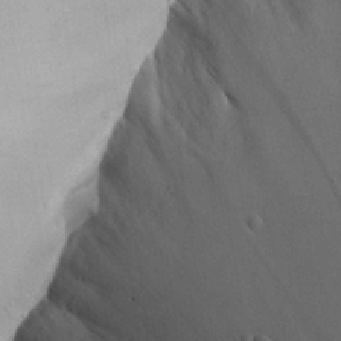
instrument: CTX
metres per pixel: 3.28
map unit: Aa
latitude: 24.3845
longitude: -132.2900
